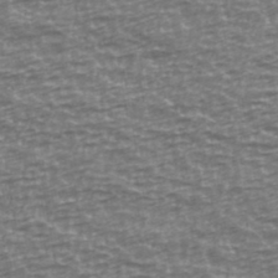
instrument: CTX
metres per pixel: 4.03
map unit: Ave
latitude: 40.3467
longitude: -114.1577
